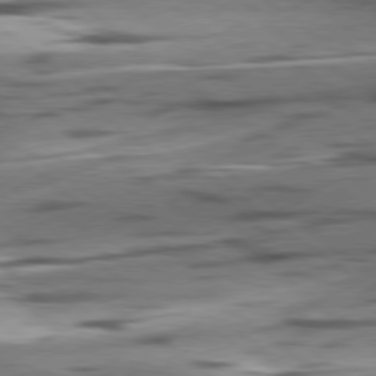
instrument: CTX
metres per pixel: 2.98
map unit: lApd
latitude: 78.7435
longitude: -51.1214
